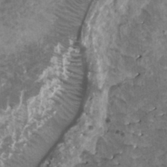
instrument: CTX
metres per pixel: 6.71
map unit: HNhu
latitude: 3.3670
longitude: 5.7666
